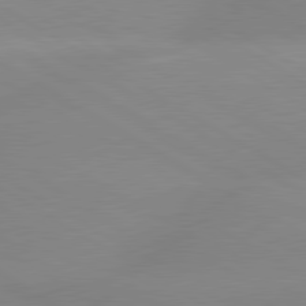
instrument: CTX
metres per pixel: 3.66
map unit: lApd
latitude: 80.1956
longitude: -146.4601
